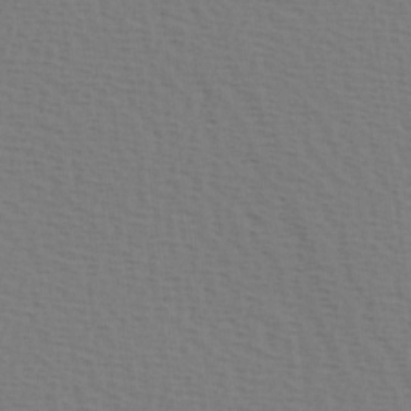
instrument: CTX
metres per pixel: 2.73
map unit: Hve
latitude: 2.4034
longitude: -125.5182
